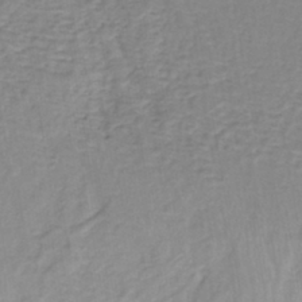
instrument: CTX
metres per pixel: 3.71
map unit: eHh
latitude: -43.2375
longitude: -31.6127
